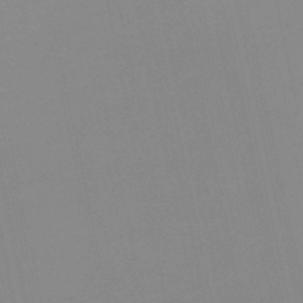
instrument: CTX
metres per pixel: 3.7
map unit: HNb
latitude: -51.3887
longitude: -50.4601
